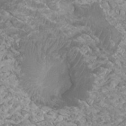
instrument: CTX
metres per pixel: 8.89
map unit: Htu
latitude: 2.0255
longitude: -20.0633
